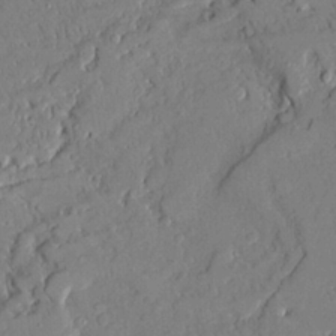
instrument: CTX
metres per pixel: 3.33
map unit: Ave
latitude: 22.2900
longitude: -128.4790
